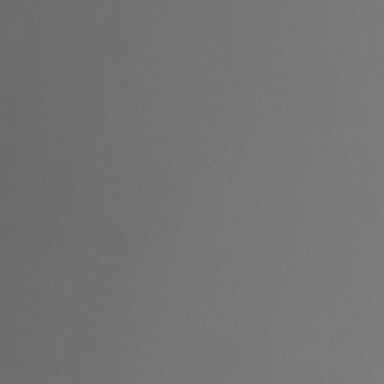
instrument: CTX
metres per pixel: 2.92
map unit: Nhu
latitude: -7.1809
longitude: -91.3293
